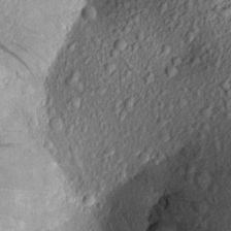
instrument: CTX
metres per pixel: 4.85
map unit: Aa
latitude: 17.8772
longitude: -147.1026
